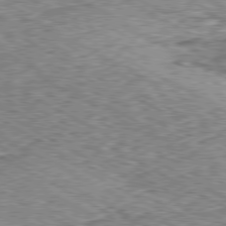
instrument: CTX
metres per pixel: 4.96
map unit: Ap
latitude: -80.4440
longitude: -49.9150
